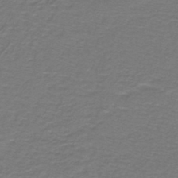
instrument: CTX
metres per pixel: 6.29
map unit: lHb
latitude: -42.7463
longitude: 56.5951
